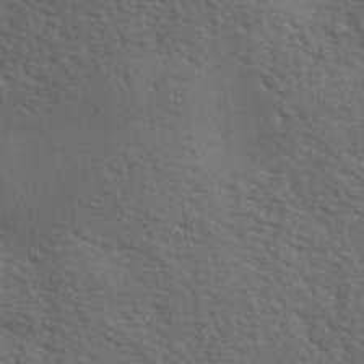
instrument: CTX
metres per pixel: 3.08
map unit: lAa
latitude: -7.6344
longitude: -125.4993
